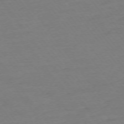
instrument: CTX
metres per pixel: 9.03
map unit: Ap
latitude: -74.8219
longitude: -83.2348
